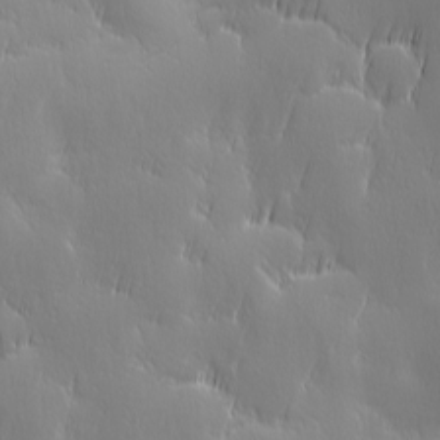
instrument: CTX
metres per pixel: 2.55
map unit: Ave
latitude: 2.3467
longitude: -113.3104
